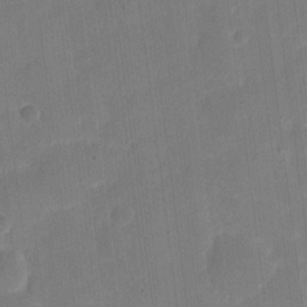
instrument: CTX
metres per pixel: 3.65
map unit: eHh
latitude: 4.4223
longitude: -67.5560
